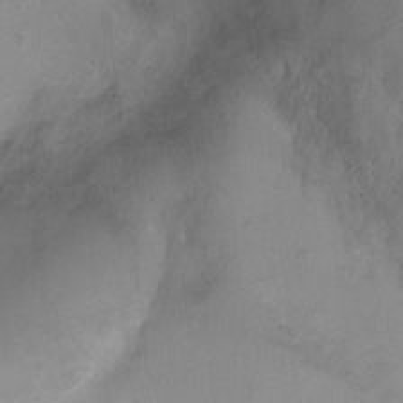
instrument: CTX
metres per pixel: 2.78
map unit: Ht
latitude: -4.4629
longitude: -19.1403
